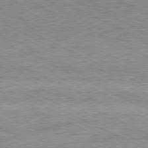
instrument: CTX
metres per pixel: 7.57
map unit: Ap
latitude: -81.8423
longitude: -72.6302
